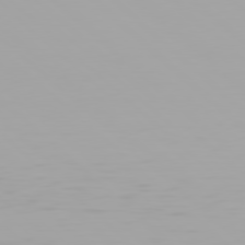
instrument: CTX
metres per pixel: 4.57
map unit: Hpe
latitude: 78.0444
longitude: -137.3482
